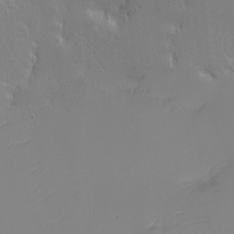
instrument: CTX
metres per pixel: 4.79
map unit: eHh
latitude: -4.1794
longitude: -82.7624
